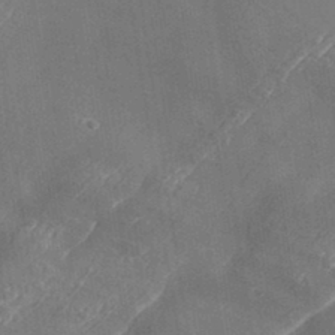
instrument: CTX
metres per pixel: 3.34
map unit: Aa
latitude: 33.6505
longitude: -133.9339
